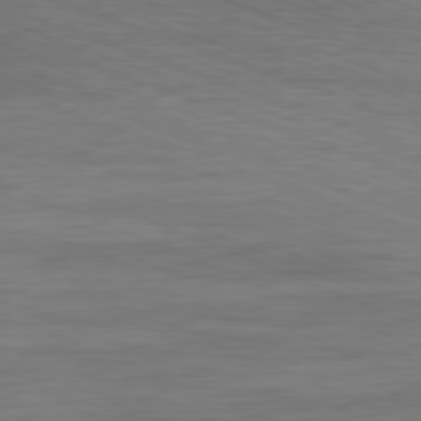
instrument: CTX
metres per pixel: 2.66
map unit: Ap
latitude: -81.8045
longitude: -74.0822
